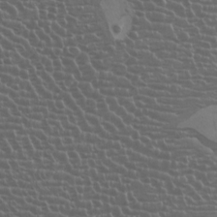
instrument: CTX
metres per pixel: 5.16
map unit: Htu
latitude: -8.4062
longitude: -64.9514
